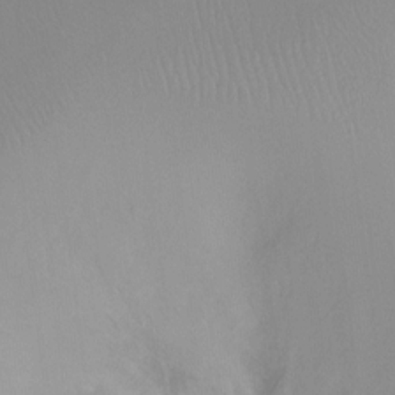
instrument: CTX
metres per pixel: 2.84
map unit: Ht
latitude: -10.0283
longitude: -28.6490
